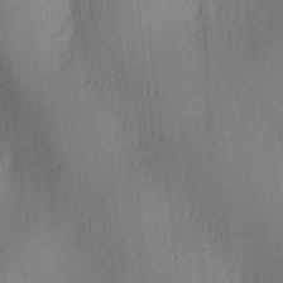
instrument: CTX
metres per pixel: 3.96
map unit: lAa
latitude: 3.6505
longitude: -111.6505
